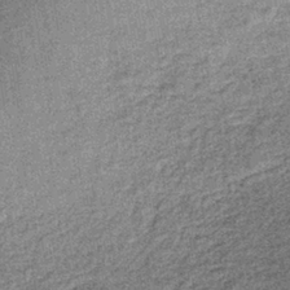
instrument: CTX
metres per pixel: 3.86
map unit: lHb
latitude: -38.3117
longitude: 65.7100
